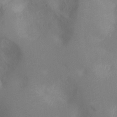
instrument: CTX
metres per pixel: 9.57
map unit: Ht
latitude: -8.1606
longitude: -27.4615
